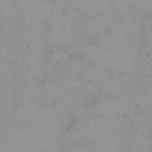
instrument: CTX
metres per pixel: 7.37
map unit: eHh
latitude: 21.8584
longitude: -64.6868
